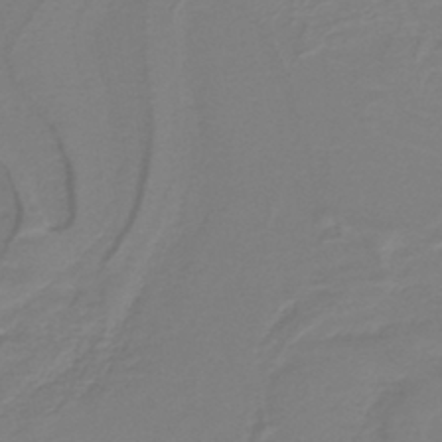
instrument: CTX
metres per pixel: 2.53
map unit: lHb
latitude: -42.2361
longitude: 52.2928
